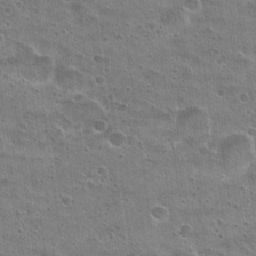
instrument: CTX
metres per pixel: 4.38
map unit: Hto
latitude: 22.7813
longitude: -49.0458
